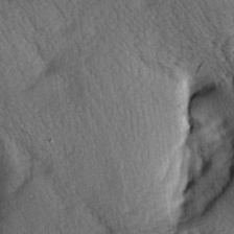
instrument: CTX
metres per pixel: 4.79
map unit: lAa
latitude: -5.5021
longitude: -126.4034
